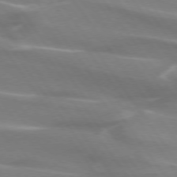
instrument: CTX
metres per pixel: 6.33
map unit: lApd
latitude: 74.1956
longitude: -62.2901
